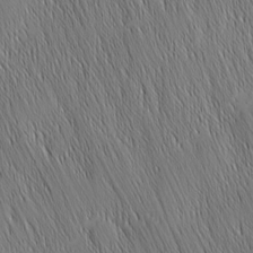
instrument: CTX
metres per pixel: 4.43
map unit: Nhu
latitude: -6.0850
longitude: -150.2333
